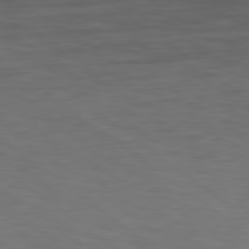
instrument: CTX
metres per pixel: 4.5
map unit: Hpe
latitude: 78.9892
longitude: -163.1026
